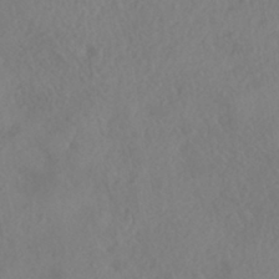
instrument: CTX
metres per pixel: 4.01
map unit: HNhu
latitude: -40.3306
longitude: 104.6140
